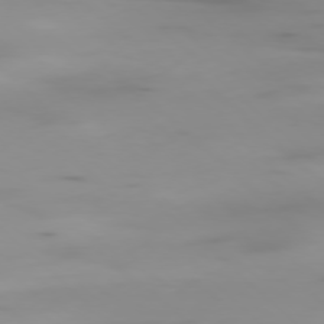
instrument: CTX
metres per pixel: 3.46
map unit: Ap
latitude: -78.2172
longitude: -65.1214
